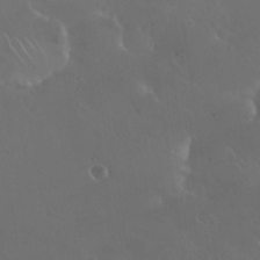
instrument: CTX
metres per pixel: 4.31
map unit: Nhu
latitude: 30.4412
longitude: -58.4412
